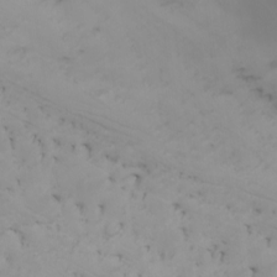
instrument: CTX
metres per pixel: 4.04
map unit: Htu
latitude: -7.2187
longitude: -68.0633
